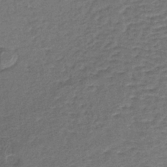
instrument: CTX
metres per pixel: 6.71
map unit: lHb
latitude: -38.0283
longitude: 59.9178
